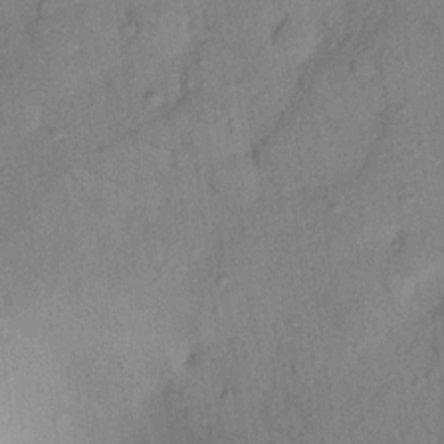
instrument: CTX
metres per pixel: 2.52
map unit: Nhu
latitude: 11.8206
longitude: -29.1403
